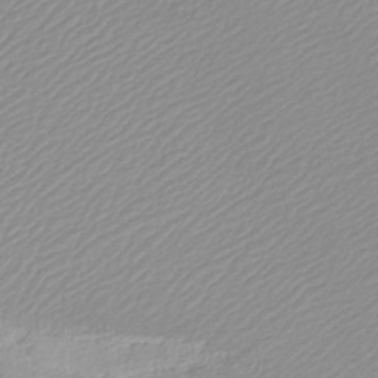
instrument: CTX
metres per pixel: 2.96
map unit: lHb
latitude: -40.8975
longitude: 70.1228
